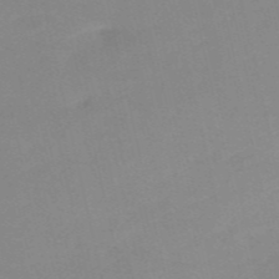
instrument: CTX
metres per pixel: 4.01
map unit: HNb
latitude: -54.7274
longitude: -45.7260
